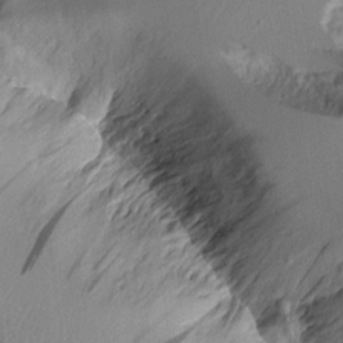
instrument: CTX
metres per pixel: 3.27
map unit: Aa
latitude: 11.0270
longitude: -127.2348
